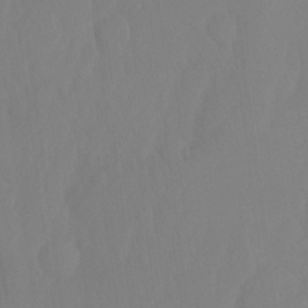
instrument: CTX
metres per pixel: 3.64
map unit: Ht
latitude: -15.2565
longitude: -55.1781
